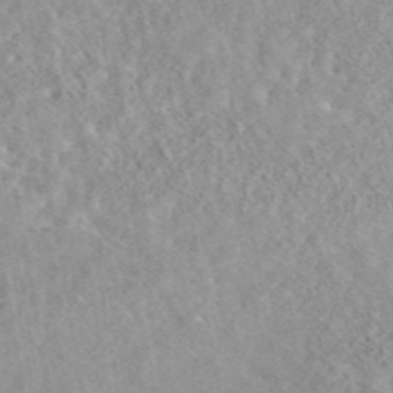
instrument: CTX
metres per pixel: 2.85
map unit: eAb
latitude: 44.1578
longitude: 115.9556
